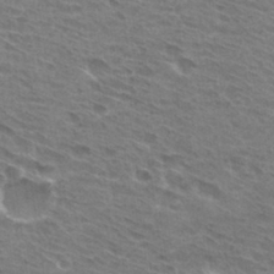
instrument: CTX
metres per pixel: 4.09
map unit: Hto
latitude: 30.8569
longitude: -44.7246
